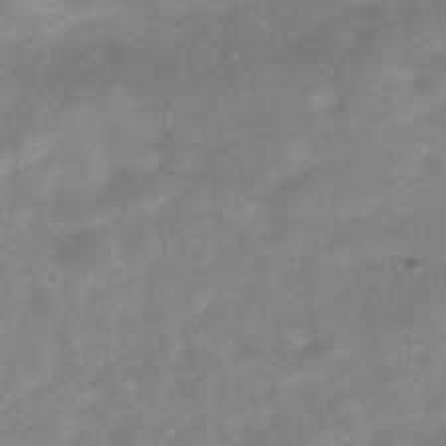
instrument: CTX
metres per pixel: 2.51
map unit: Hve
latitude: -32.4440
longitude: 92.9731
